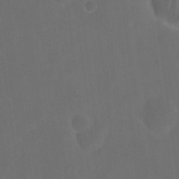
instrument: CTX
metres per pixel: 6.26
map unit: eHh
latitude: 18.9702
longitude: -65.9150
